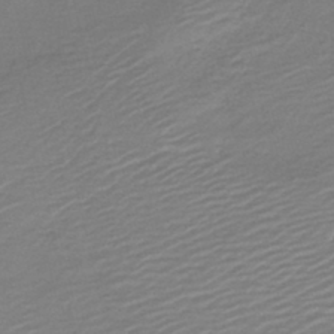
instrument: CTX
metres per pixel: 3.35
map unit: HNb
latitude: -41.7855
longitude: 50.2928
